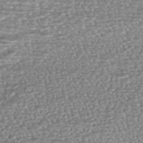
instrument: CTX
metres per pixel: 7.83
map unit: HNhu
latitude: -46.1605
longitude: 106.1606
